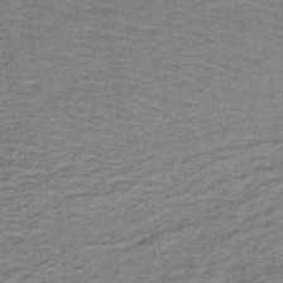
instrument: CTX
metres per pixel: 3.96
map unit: lHb
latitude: -40.8219
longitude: 56.5951
